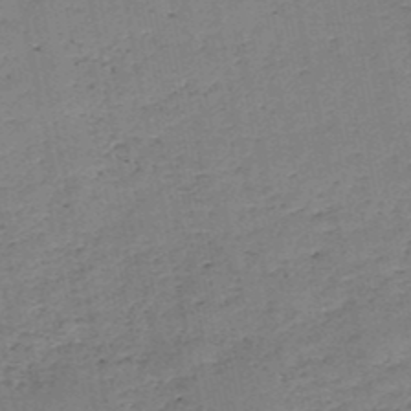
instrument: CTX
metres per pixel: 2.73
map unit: HNb
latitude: -49.5022
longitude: -39.9528
